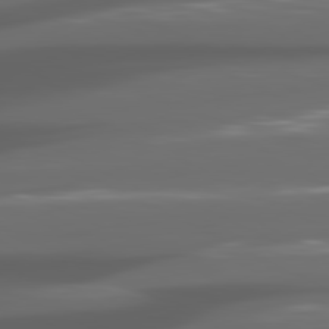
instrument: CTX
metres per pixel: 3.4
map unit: lApd
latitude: 80.6679
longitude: -141.2725
